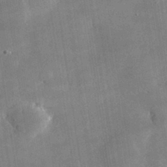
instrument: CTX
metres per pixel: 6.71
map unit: lHvf
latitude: 32.0822
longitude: -91.9717
